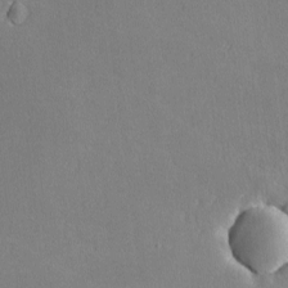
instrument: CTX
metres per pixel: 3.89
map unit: lHvf
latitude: -10.4251
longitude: -100.2145
